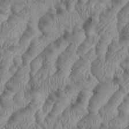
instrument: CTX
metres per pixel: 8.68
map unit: eHh
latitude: 36.4034
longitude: -137.4805
